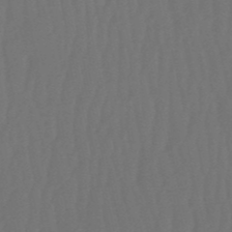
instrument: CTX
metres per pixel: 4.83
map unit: eHb
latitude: -51.2754
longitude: 77.7478
